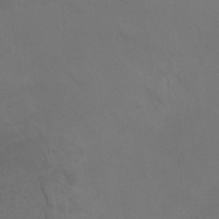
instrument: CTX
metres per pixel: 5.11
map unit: Ht
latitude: 1.6694
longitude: -34.2144
